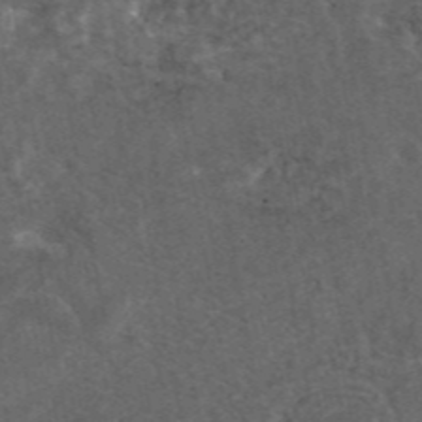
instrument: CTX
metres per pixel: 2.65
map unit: eAb
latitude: 45.3481
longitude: 122.9353
